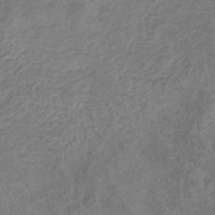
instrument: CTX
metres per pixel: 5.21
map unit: eHb
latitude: -31.1053
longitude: 71.2565
